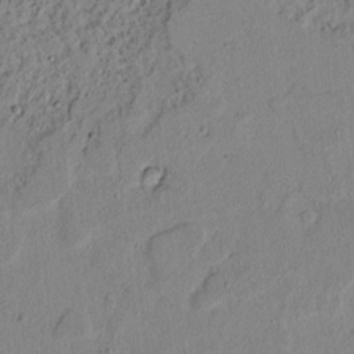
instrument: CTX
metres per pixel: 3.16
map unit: lAvf
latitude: 5.4426
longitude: 167.7855
